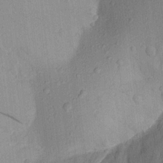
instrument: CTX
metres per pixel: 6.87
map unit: Aa
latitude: 21.6694
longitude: -143.0836
